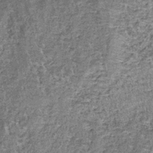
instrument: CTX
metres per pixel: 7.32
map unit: lHb
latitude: -38.1983
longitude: 64.9353
